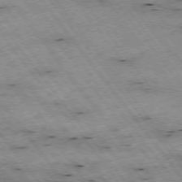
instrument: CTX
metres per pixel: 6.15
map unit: Hpe
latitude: -75.2376
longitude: 4.3306
